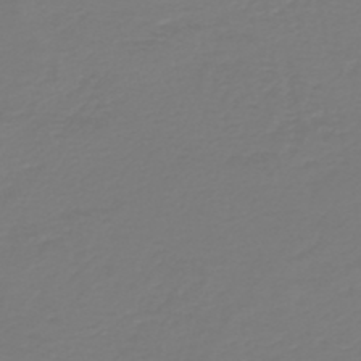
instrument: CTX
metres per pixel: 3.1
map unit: HNb
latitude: -46.6518
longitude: 54.3306
